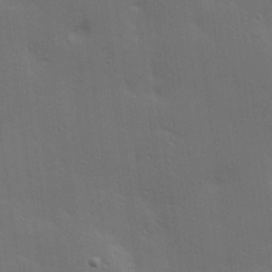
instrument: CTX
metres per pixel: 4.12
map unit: Hve
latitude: 27.6505
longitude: -91.5938
